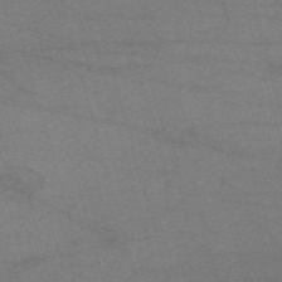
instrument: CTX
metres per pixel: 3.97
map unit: eHh
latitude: -61.3132
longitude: 53.9745
